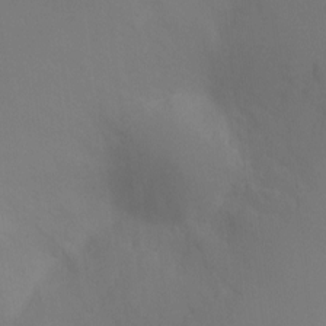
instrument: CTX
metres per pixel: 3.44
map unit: Ht
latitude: -11.3510
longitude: -34.4412
